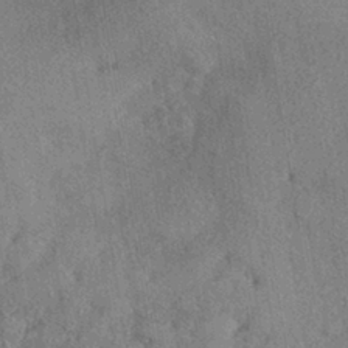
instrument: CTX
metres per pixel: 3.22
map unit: eHh
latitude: -41.1242
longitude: 120.5196
